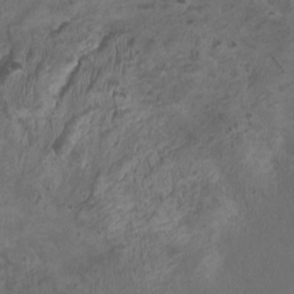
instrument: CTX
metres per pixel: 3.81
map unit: HNhu
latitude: 3.0080
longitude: -3.1214
